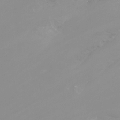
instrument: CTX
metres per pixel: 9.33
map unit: Nhu
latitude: -12.1417
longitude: -63.1781
